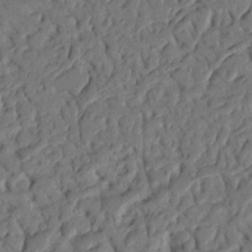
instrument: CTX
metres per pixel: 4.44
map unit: Nhu
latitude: 20.3656
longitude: -77.8772
